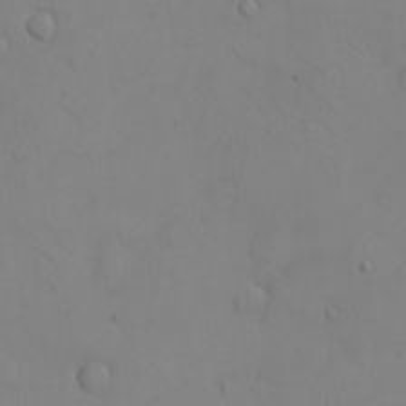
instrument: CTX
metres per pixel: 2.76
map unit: eHh
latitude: -9.0486
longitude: -66.0444
